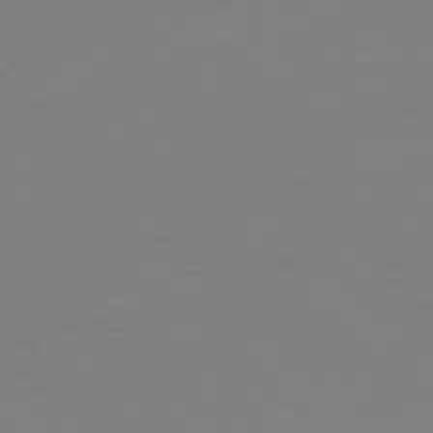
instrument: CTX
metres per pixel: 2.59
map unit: Ap
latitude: -78.6518
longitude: -61.2915
